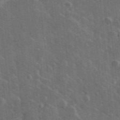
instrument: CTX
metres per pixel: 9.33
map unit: lHvf
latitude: 35.6316
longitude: -90.6113
